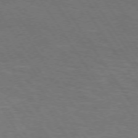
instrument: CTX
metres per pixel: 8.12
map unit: Hpe
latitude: 73.3671
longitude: -125.1970
